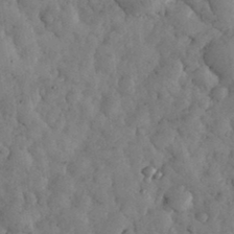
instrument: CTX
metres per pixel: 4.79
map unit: eHh
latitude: 34.4790
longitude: -68.8191
